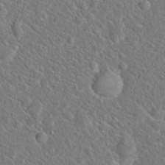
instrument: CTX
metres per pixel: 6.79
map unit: Hto
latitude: 20.2334
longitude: -44.7813
